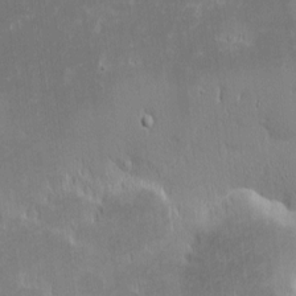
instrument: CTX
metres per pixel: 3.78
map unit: eHh
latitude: -1.9179
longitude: -84.8947
